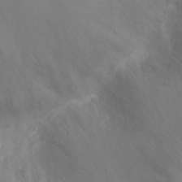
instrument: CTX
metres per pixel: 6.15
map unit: Ht
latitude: -10.7841
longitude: -33.9528
